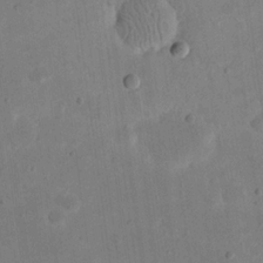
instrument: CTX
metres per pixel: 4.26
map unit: eHh
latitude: 20.1011
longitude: -69.9717
